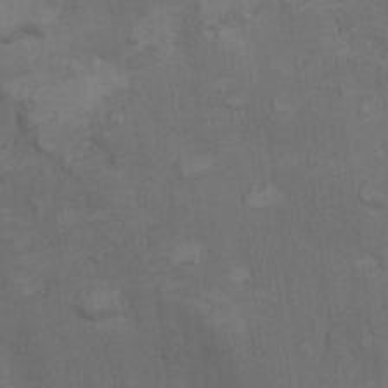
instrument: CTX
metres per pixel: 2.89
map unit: Nhu
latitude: 9.7261
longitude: -25.7260
